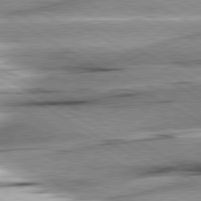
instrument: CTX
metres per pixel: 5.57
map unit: lApd
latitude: 80.3467
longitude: -157.1025
